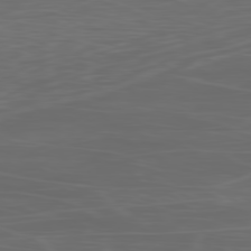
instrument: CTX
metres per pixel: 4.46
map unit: Ap
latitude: -80.2362
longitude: -71.5938
